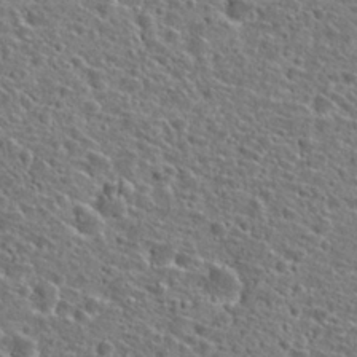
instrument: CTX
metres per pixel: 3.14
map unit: Hto
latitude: 25.6127
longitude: -47.0459
